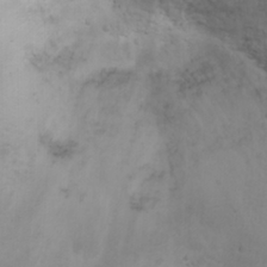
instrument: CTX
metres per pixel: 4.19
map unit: Aa
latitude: -3.2753
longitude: -72.9703
